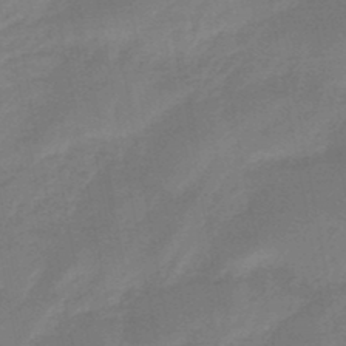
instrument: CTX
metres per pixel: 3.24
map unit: eHb
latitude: -46.2550
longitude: 82.1984
